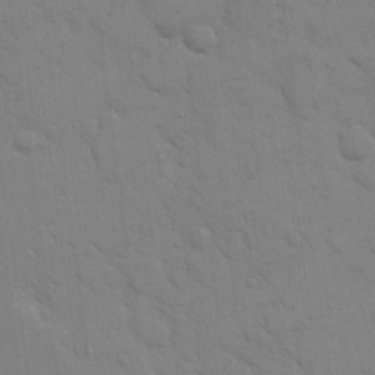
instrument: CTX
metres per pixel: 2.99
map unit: eHh
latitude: 17.2159
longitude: -66.5167
